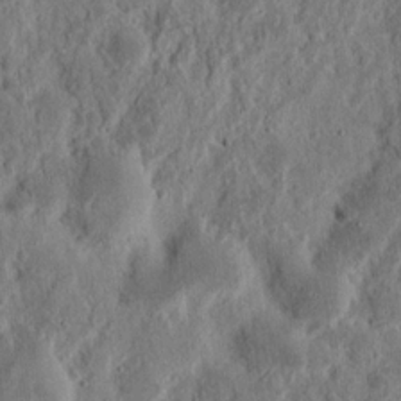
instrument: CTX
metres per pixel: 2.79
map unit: Nhu
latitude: 14.4412
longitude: -74.1956
